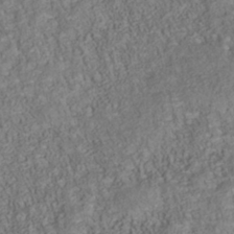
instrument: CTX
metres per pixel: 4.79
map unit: Nhu
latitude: -40.1606
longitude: -85.5182
